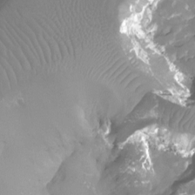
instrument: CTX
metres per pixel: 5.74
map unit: Ht
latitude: -4.1228
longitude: -26.6680
